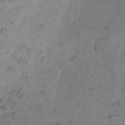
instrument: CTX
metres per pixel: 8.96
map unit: eHh
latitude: -0.5385
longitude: 18.8975
